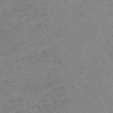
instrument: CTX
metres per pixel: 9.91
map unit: HNb
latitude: -54.6519
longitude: -42.3089
